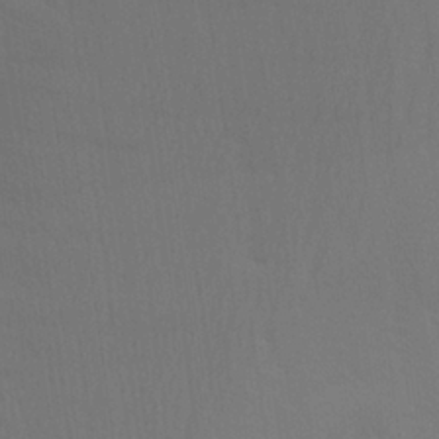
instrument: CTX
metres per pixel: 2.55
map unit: Aa
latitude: 25.6693
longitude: -145.5560
